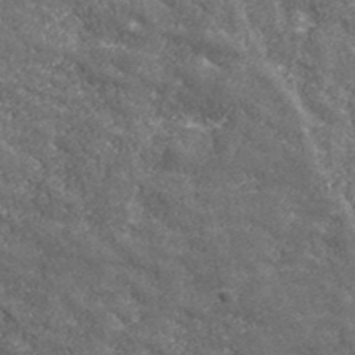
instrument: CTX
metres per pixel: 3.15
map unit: eHh
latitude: 42.9514
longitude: -89.8584
